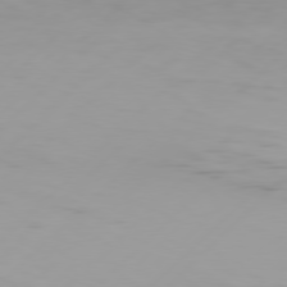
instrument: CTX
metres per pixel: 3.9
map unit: Hpe
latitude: 77.5182
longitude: -138.2333
